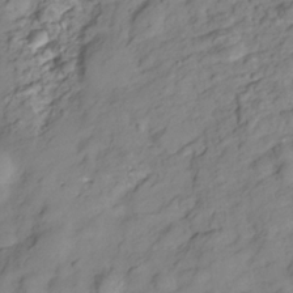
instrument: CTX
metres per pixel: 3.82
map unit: Hve
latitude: -28.9164
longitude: 93.2754
